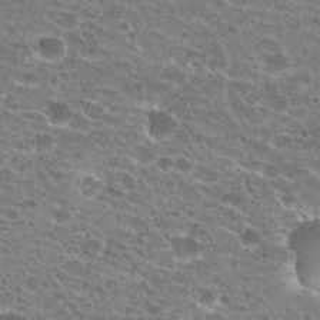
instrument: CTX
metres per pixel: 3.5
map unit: Hto
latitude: 21.4616
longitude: -41.5749
